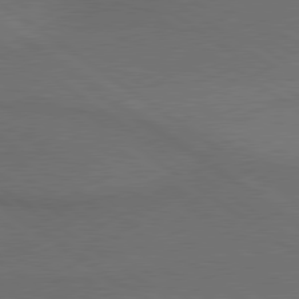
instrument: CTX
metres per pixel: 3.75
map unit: lApd
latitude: 79.6505
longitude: -177.4615
